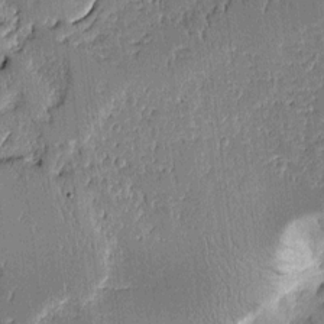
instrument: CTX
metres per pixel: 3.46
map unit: Aa
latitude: 11.4616
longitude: -128.2711
